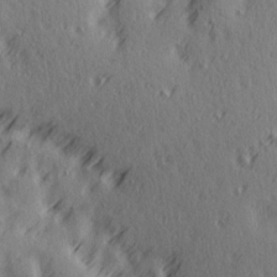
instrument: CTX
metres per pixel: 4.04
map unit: Ave
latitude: 14.1389
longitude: -106.2523
